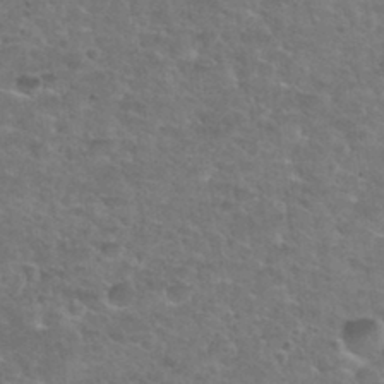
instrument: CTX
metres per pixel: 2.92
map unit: Nhu
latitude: 31.3671
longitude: -50.1577
